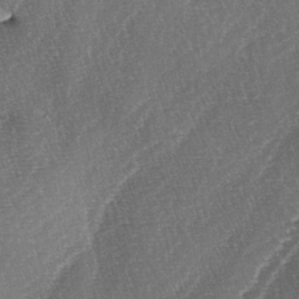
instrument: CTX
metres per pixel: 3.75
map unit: lAa
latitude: -3.9367
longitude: -128.8380
